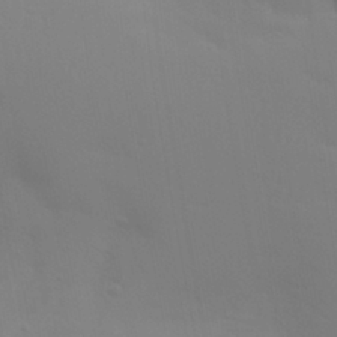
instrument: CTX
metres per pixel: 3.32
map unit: Aa
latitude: 29.2726
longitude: -132.1578
